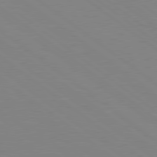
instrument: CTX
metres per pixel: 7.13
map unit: Hpe
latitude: 79.0459
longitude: -124.3278
